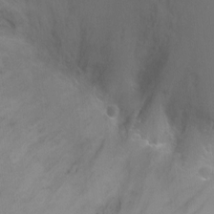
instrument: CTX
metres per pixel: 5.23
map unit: Ht
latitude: -7.6910
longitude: -35.3292
